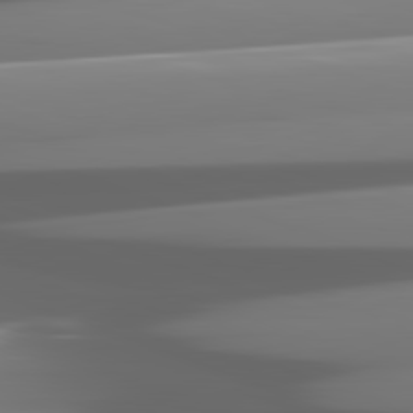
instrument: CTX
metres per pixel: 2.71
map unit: lApd
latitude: 82.0633
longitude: -148.9325
